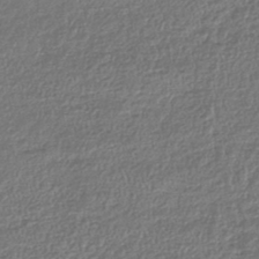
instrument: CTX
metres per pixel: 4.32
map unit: lHb
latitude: -43.6910
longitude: 68.5951
